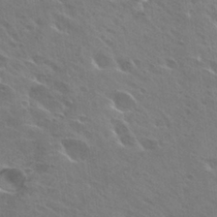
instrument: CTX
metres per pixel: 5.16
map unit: Hto
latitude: 27.8395
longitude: -40.6679
